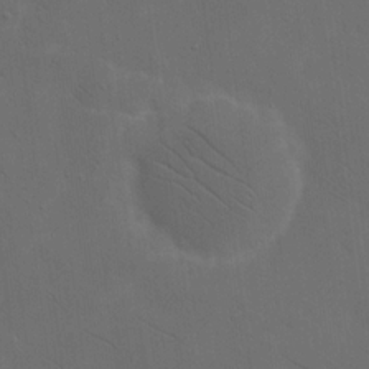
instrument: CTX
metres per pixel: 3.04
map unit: eHh
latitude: 18.9324
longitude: -66.3278
